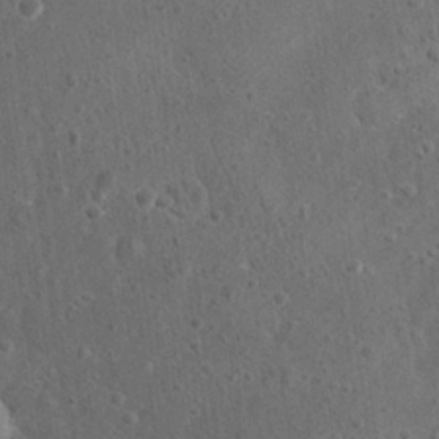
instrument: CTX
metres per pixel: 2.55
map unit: eHh
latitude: 23.2159
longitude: -67.2725
